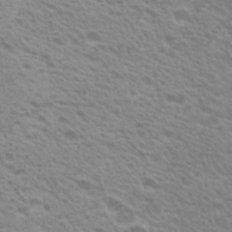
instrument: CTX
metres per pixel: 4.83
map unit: Hto
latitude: 22.8569
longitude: -31.3293
